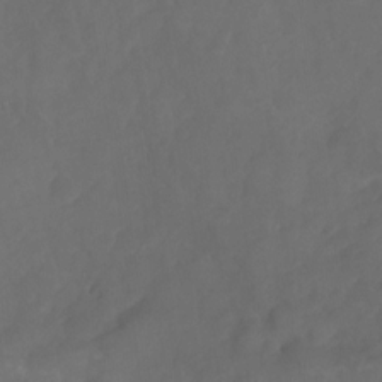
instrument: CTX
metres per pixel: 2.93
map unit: Nhu
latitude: -14.5385
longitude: -58.7435
